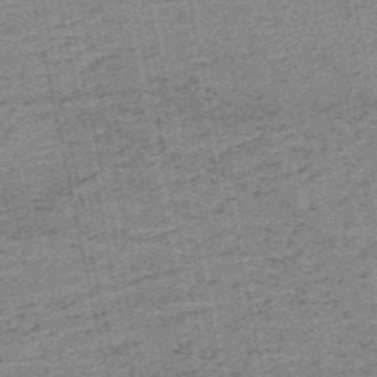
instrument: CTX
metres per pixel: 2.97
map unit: HNb
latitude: -51.6722
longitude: -51.4993
